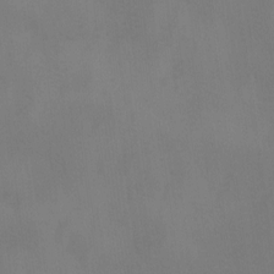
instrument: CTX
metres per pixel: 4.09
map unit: Ave
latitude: 2.2711
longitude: -112.8191
